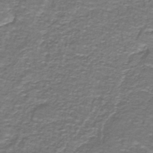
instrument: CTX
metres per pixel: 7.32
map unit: lHb
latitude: -42.4251
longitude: 55.6155
